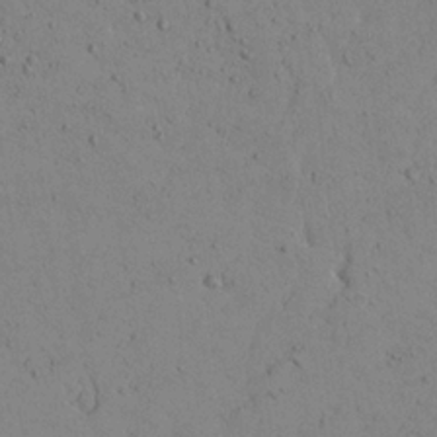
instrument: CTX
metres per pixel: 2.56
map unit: Aa
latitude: 21.9339
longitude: -139.6883
